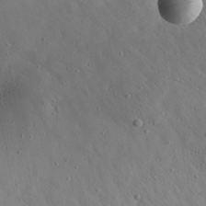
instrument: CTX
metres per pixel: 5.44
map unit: Aa
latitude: 22.9136
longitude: -142.6113
